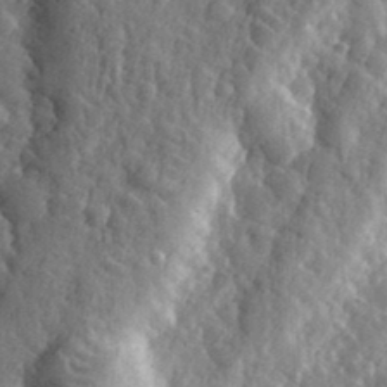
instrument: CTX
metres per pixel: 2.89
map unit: eHh
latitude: 33.6505
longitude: -80.3845
